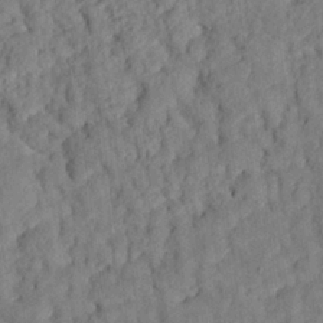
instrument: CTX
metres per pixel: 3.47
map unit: eHh
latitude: 24.8380
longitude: -79.6883
